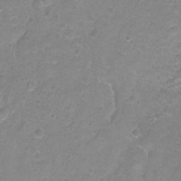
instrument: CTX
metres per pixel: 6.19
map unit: Hto
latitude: -4.8597
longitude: -35.3103
